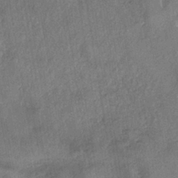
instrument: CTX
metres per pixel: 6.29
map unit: eHh
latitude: -41.2376
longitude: 119.8044
